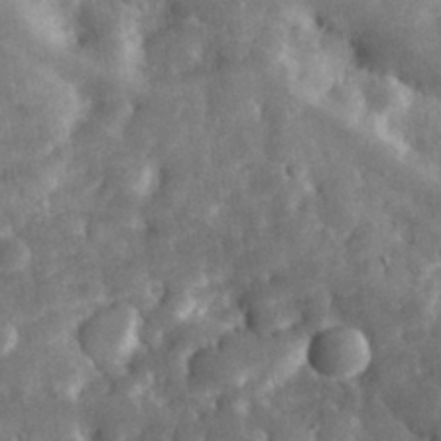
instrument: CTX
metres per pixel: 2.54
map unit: eHh
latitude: 31.2537
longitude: -69.8206
